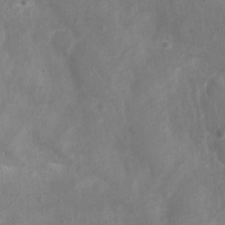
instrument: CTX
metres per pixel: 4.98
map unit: Nhu
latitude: 5.3671
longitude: -17.1403
